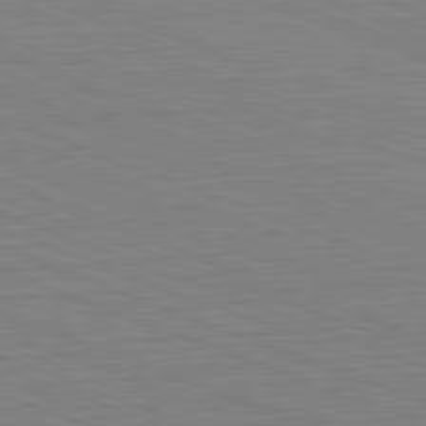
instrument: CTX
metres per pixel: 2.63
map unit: Hpe
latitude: -82.6140
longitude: 12.3495
